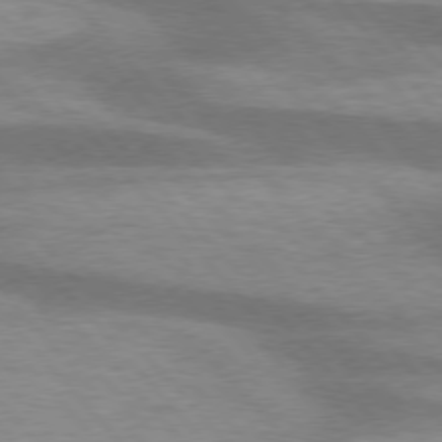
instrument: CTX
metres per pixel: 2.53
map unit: lApd
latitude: 75.9717
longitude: -59.0270
